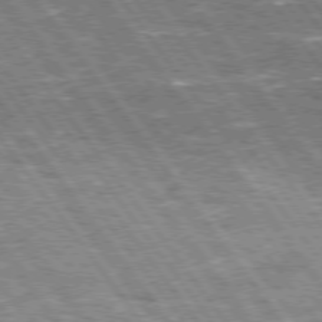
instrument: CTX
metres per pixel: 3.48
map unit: Hpe
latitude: 74.7057
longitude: -151.3292
